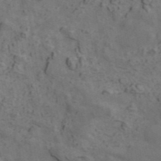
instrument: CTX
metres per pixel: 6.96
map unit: ANa
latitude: 42.2901
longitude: 30.9352
